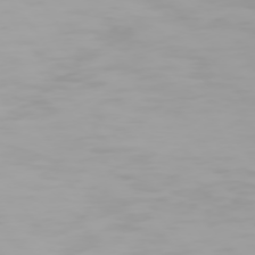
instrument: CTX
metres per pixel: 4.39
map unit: Hpe
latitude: 74.1767
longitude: -128.6112
